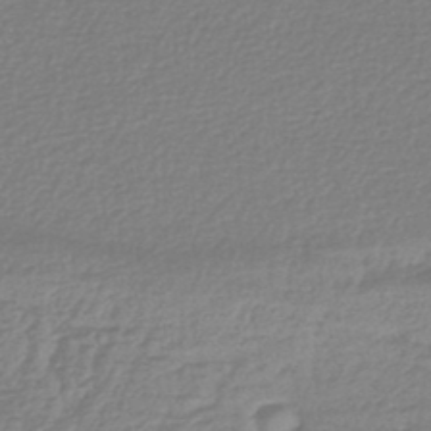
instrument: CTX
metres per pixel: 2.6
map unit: lHb
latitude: -45.8233
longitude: 68.3306
